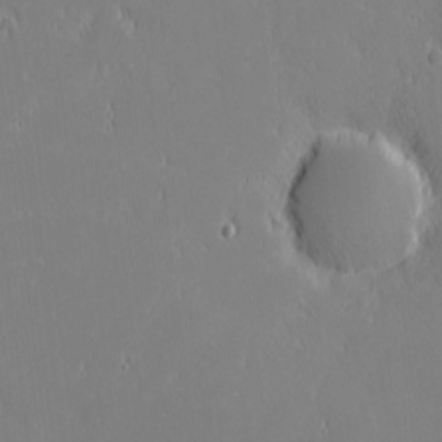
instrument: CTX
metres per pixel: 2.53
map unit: eHh
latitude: -2.5006
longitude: -84.0255
